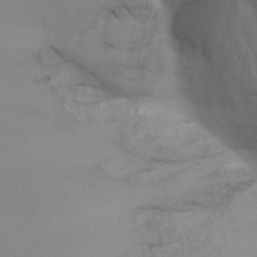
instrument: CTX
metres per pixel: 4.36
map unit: Aa
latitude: -9.0108
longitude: -78.6869
